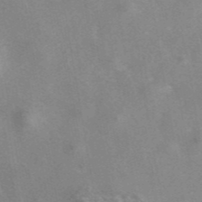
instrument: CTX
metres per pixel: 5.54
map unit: eAb
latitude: 42.2334
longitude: 107.0487
